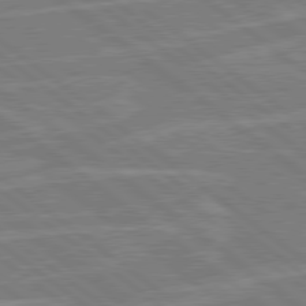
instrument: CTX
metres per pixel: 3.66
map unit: Hpe
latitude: 78.8758
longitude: -129.3482
